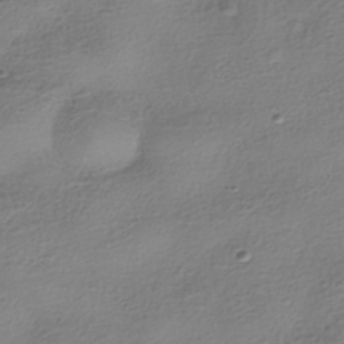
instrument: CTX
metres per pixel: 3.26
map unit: HNhu
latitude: -41.0675
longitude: 99.7666
